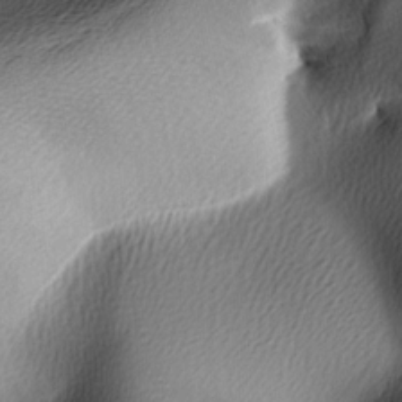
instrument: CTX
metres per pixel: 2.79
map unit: lAa
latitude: -6.4440
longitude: -123.0836
